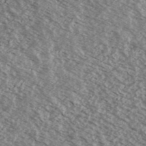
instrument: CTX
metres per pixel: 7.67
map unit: Ave
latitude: 38.4601
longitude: -110.0255
